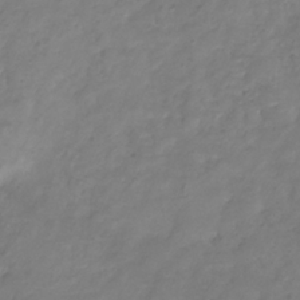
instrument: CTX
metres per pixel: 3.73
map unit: Hve
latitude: -33.0487
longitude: 91.9178
